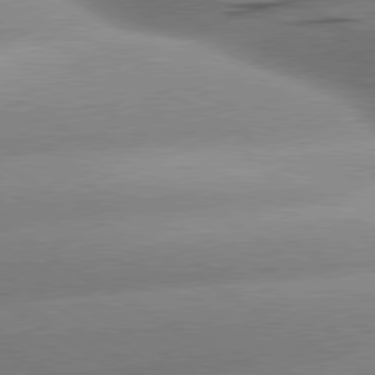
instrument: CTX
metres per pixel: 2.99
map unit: lApd
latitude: 80.0633
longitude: -157.2159
